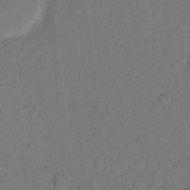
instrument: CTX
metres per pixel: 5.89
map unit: eHh
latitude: 7.1403
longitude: -63.9150
